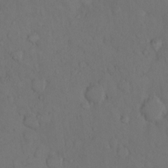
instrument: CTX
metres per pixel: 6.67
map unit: Hto
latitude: 10.9703
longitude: -61.4426
